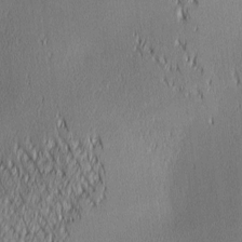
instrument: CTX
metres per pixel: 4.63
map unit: lAa
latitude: 2.1200
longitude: -117.6694
